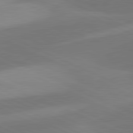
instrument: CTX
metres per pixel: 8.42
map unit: lApd
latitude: 81.4237
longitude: 125.8422
